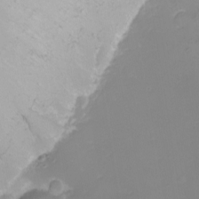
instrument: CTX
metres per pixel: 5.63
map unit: Nhu
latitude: -8.9353
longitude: -81.3671
